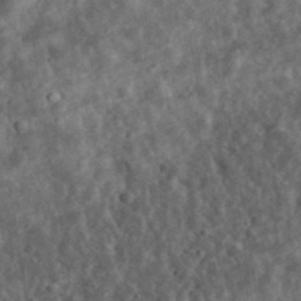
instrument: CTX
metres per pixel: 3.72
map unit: eHh
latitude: 34.8758
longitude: -78.8758
